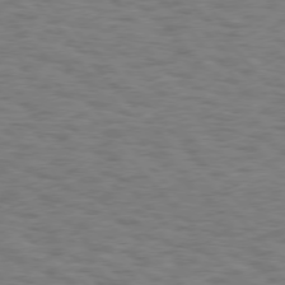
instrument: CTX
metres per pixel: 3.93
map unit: Hpe
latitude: 75.9528
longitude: -136.3090
